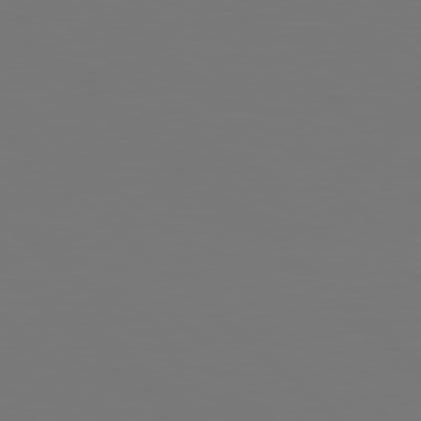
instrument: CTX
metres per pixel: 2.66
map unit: Hpe
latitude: 78.1956
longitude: -171.6883
